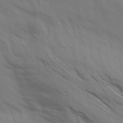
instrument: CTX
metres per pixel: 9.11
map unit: Aa
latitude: 14.5735
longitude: -147.3482
